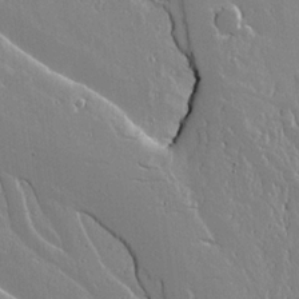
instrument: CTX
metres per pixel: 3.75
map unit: lAvf
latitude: 17.4804
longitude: -126.7246
